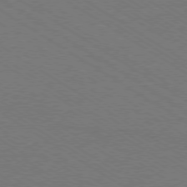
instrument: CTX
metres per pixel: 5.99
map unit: Ap
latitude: -79.2942
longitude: -84.6869
